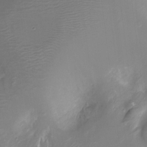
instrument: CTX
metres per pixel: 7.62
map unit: Ht
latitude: -8.5007
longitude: -28.1011
